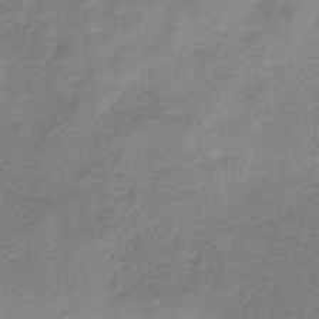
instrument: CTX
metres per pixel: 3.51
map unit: HNb
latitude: -33.3510
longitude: 59.0108
